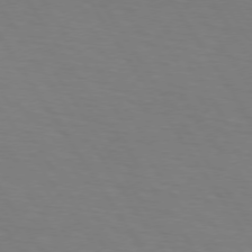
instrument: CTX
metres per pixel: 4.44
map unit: lApd
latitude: 73.4805
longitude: -75.3104
